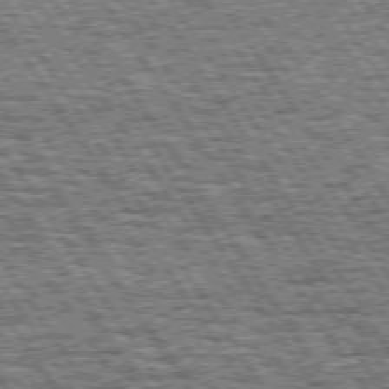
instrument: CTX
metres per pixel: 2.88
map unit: Hpe
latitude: 74.5546
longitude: -153.3104
